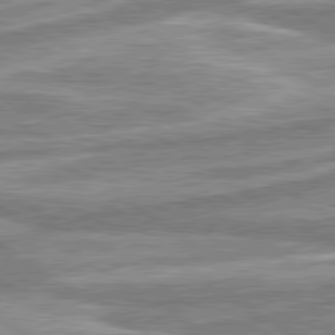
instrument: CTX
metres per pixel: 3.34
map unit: lApd
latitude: 80.4601
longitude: -176.8569
